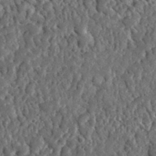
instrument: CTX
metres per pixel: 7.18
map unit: lHvf
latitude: 35.3670
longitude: -87.4993
